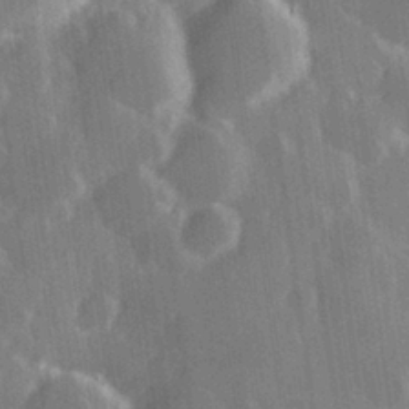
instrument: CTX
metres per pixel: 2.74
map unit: Hve
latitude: 28.8947
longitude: 147.1998
